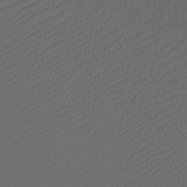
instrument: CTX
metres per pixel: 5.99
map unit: Htu
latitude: -11.3321
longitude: -72.3089
